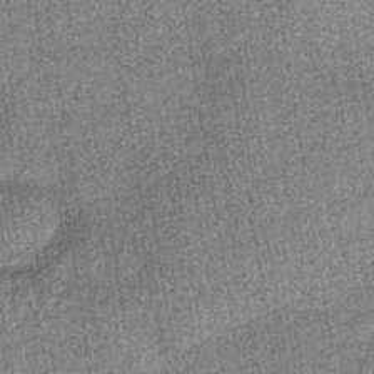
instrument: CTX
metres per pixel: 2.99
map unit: lHb
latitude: -38.3306
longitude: 64.5007
